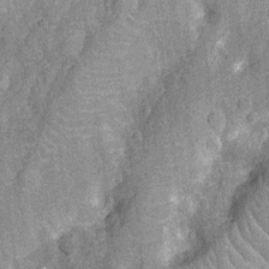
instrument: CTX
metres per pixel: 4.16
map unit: Nhu
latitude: -12.3306
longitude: -23.4048
